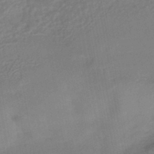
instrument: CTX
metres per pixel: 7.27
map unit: HNhu
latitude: -42.9352
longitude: 91.4644
